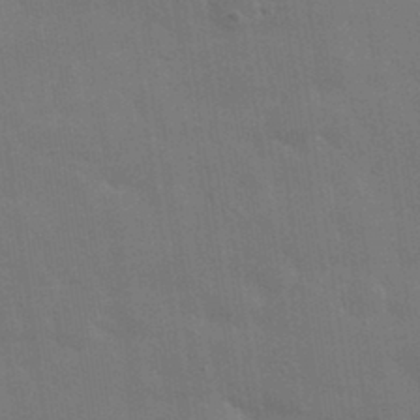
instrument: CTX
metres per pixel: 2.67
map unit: eHh
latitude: 33.8205
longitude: -70.2900
